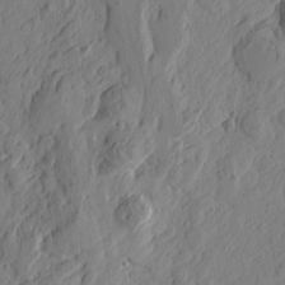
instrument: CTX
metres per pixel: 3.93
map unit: Htu
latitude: -3.5021
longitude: -178.4034
